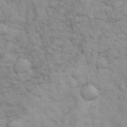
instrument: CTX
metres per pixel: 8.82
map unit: eHh
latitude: 31.9151
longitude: -67.7071
